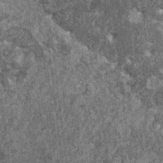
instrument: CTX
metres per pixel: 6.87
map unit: HNhu
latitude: 0.2144
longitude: 5.3320
